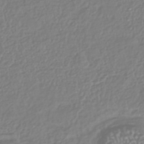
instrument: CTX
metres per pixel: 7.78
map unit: HNhu
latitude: -44.0850
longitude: 106.3684
